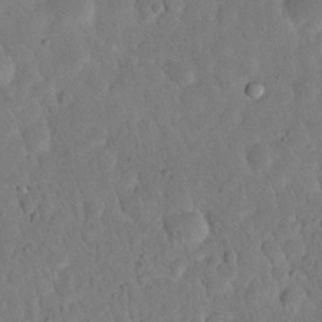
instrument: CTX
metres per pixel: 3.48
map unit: eHh
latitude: 19.6127
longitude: -62.6680
